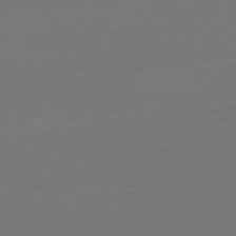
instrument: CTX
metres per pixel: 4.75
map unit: Ap
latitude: -78.1794
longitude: -58.5546
